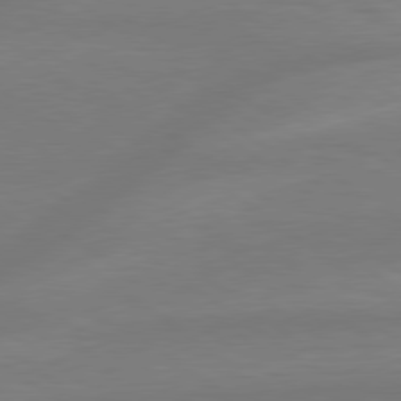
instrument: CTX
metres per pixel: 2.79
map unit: lApd
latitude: 79.2537
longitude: -142.0255
